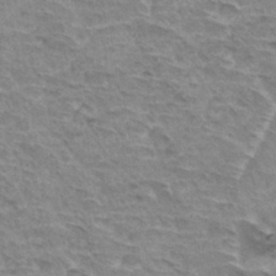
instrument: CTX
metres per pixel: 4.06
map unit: Hto
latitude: 33.4049
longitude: -44.9136
